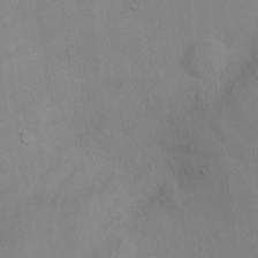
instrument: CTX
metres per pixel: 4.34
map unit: Nhu
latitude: 12.9325
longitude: -27.7072
